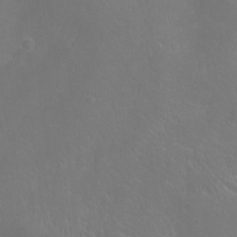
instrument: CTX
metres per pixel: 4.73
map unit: Ht
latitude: -7.9178
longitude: -20.8947
